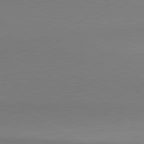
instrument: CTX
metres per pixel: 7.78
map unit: lApd
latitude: 80.5546
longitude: 145.7289
